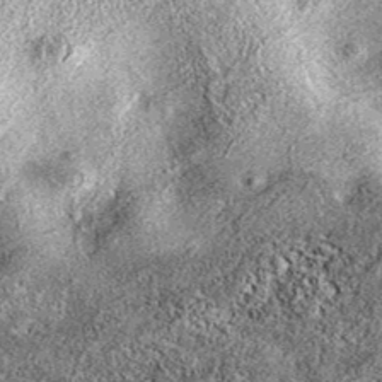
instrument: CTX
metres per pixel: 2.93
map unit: eAb
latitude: 37.6505
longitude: 106.3117
